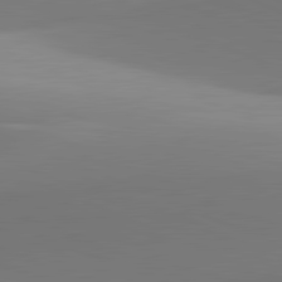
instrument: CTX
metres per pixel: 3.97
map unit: lApd
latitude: 81.7072
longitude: 142.6707
